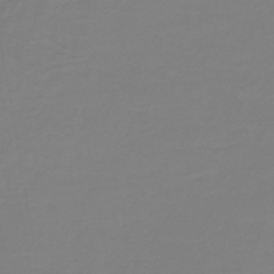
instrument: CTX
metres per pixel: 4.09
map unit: lHb
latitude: -41.1998
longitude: 60.5007
